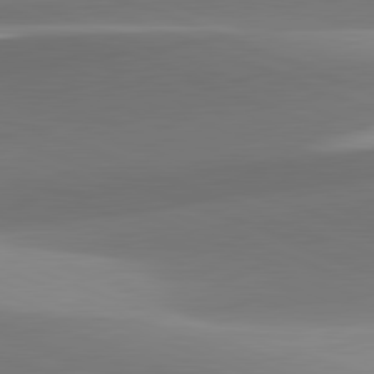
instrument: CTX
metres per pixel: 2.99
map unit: lApd
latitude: 81.8205
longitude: 141.3887
